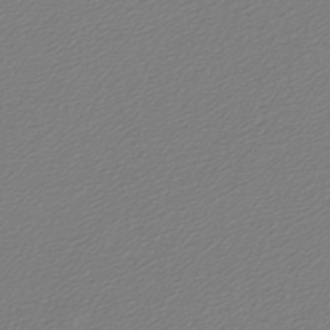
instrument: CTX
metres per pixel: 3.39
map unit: lHb
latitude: -43.3887
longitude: 70.4818
